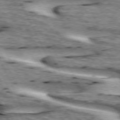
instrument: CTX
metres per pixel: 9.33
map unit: lApd
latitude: 73.2348
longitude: -54.6112
